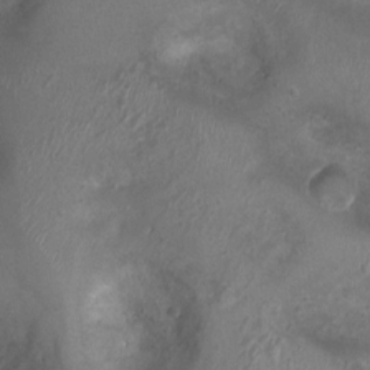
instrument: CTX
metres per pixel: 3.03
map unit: Ht
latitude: 3.7449
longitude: -19.5371
